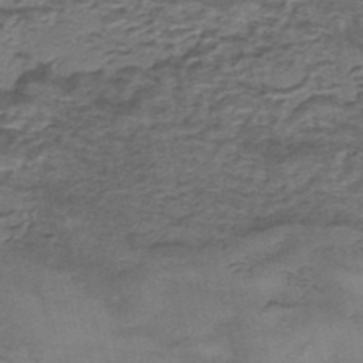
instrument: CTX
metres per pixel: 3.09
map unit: eHh
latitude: -43.1998
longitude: 120.2928
